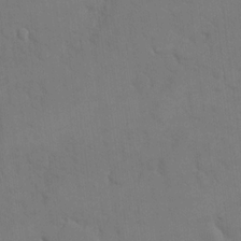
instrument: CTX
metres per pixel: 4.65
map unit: eHh
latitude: 17.0458
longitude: -66.1955
